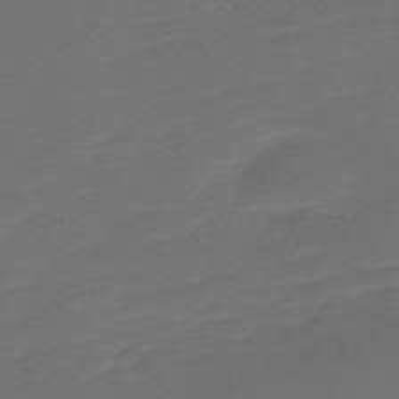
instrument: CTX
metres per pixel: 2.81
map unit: Nve
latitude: -59.3887
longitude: 57.8989
